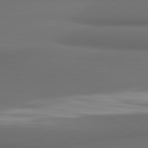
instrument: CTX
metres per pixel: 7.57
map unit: lApd
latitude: 81.5938
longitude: 171.6533
